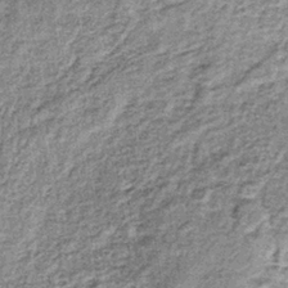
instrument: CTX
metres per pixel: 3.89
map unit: lHb
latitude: -36.6329
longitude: 64.8975
